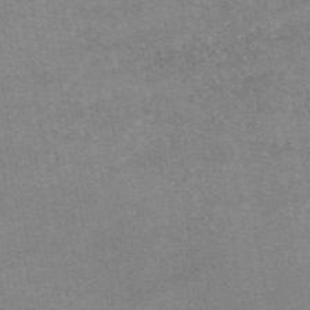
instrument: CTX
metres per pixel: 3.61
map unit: eAb
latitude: 49.5371
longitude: 105.5777
